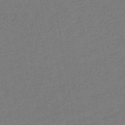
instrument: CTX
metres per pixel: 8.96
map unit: eHb
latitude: -41.2943
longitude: 79.8233
